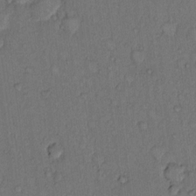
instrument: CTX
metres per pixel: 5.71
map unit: Hto
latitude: 9.4993
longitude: -58.4979
